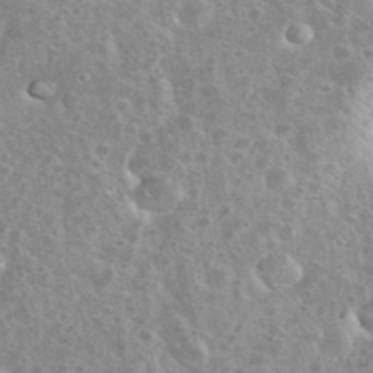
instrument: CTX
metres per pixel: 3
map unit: eHh
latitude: 35.4048
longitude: -60.4034
